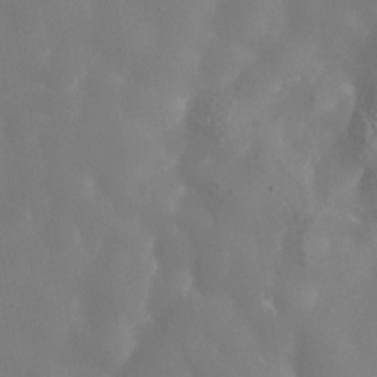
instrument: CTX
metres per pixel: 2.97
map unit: Nhe
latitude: -36.9163
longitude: -90.7246
